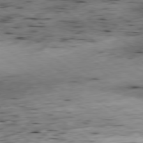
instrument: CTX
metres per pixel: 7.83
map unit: Ap
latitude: -79.5777
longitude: -89.6505
